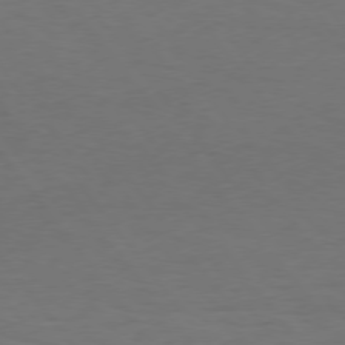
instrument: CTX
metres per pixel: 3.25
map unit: Hpe
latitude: 74.9514
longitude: -131.4049
